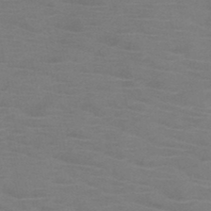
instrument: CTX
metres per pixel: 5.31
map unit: HNb
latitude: -46.4251
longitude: -46.5735
